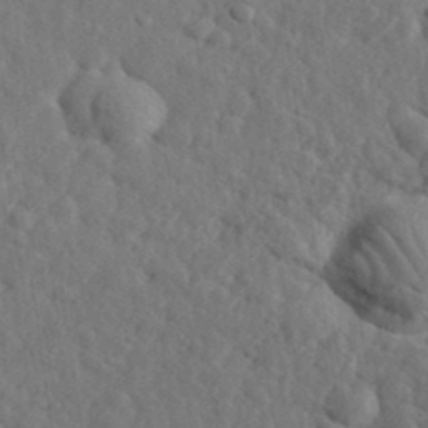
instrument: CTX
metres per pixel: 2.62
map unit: eHh
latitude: 34.4034
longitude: -78.2523
